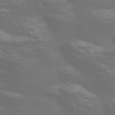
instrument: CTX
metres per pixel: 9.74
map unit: Nve
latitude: -56.6140
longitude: 54.2929
